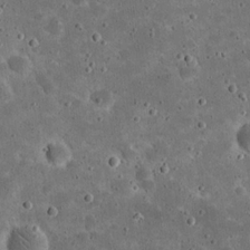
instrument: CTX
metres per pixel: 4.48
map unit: eHh
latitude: 21.0081
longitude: -65.1781
